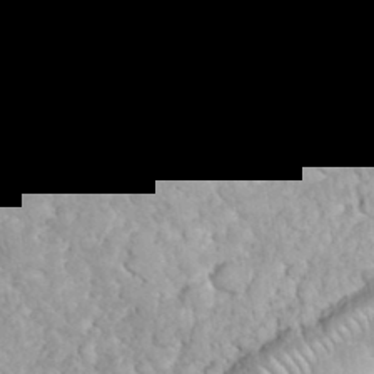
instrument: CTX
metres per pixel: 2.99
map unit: eHh
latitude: 34.8758
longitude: -62.9514
